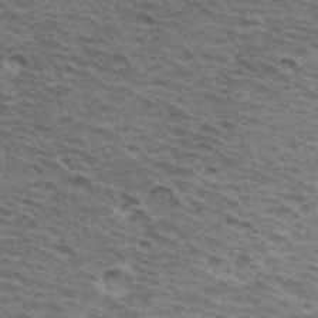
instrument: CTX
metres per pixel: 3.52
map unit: Hto
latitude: 34.1388
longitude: -41.3670
